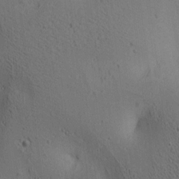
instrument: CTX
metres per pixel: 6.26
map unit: lAa
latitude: 6.5735
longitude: -114.4601
